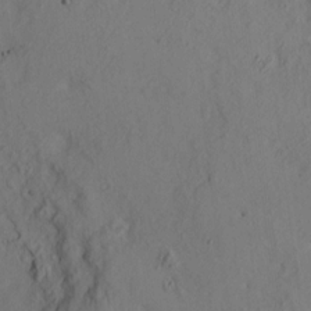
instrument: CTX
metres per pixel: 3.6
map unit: HNhu
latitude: 11.2726
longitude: 23.4832
